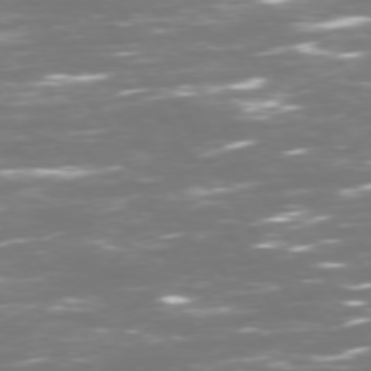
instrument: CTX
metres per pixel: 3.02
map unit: Hpe
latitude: 72.7247
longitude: -125.9150
